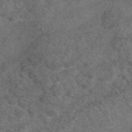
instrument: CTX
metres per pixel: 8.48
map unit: eAb
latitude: 47.6316
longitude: 110.3684
